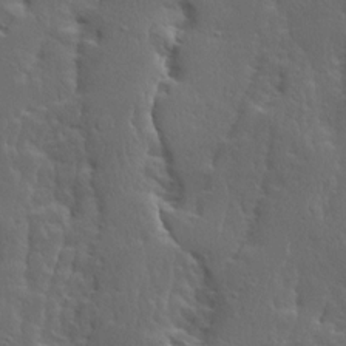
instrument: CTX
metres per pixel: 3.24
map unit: Ave
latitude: 13.8395
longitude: -135.4615
